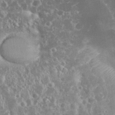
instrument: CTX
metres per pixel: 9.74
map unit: eHh
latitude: 34.4412
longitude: -60.5923
